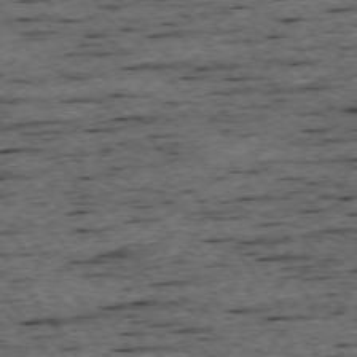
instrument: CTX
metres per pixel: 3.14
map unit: Ap
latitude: -74.6708
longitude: -87.6883
